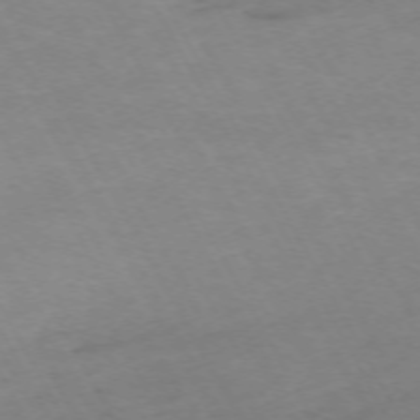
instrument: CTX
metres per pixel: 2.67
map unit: Hpe
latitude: -72.1606
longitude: 8.7463
